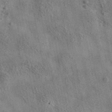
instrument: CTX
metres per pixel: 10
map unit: eAb
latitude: 36.0633
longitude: 115.1431
